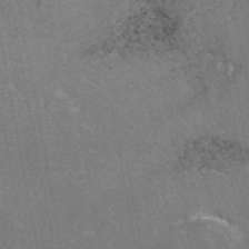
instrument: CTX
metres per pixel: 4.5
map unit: eAb
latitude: 46.8002
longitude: 114.4629
